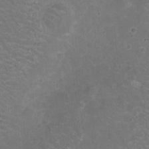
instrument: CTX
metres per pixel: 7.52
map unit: Ht
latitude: -5.6722
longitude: -19.0647
